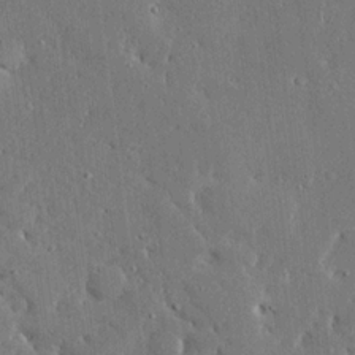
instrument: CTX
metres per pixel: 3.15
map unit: Ave
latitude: 16.8380
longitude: -140.0444
